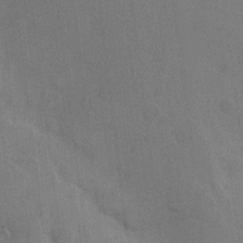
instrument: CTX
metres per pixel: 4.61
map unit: Hto
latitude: 7.0647
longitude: -62.6302
